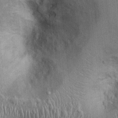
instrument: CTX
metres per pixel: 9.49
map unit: Ht
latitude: -2.1794
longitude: -13.8206
